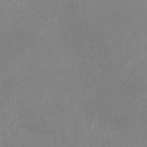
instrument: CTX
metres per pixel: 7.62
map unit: HNb
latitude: -33.1620
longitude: 63.4832
